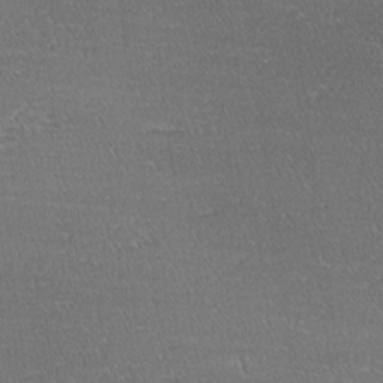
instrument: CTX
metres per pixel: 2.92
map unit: Hve
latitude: 2.7246
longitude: -122.3089
